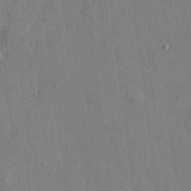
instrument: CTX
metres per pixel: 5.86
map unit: eHh
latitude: 8.9514
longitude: -68.0822
